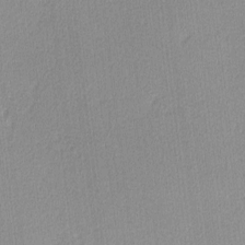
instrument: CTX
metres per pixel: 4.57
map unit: lHvf
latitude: -12.1795
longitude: -100.6491
